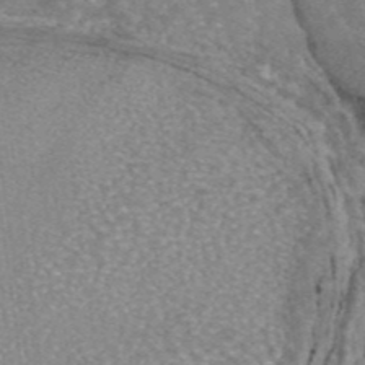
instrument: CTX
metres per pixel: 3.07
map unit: eAb
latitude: 45.5371
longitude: 105.4076
